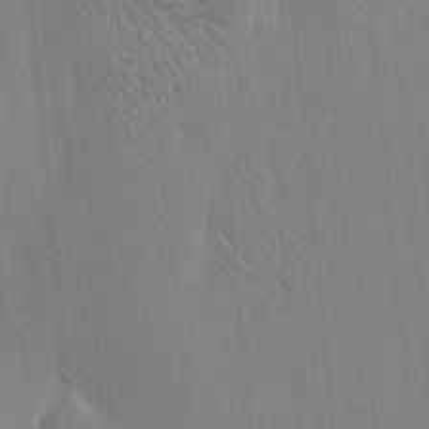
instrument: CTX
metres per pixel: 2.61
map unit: Htu
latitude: -4.9163
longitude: 174.5195
